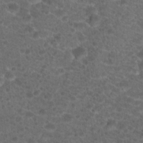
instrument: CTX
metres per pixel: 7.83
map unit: Hto
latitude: 19.2726
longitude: -40.5167
